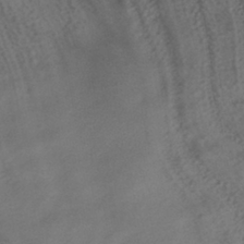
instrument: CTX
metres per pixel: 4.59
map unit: HNhu
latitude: -40.4062
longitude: 99.3887
